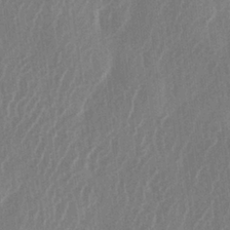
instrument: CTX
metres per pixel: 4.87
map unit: lAa
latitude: -5.8422
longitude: -129.1592
